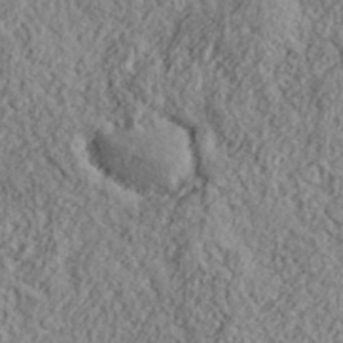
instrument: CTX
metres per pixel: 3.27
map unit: eHh
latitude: 37.7639
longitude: -81.3671
